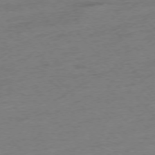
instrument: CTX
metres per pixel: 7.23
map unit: Hpe
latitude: -76.3117
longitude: -11.7072
